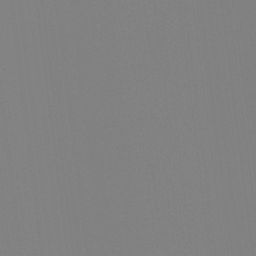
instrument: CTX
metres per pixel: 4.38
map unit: Hto
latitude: -7.8044
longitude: -49.7450
